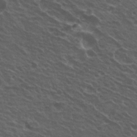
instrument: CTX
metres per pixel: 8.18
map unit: Hto
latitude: 23.3482
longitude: -30.8380
